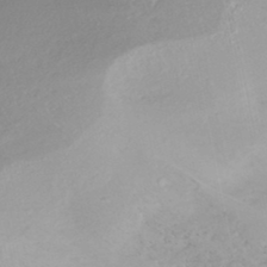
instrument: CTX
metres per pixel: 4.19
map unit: HNhu
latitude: -43.6532
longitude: 104.0850
